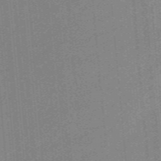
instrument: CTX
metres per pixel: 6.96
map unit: eHb
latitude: -44.5952
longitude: 87.4077
